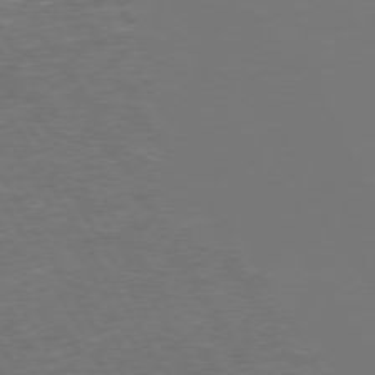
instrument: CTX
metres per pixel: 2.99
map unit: Hpe
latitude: 73.1026
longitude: -123.1214
